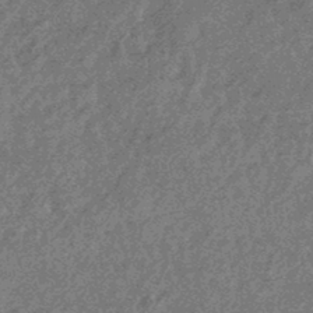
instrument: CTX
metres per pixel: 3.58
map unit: eHb
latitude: -43.6154
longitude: 87.4266
